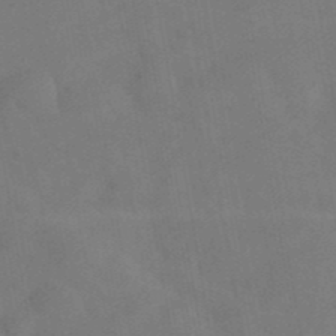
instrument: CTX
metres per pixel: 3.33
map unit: Nhu
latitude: 26.8002
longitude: -70.2144
